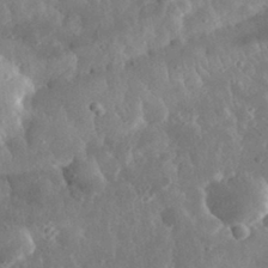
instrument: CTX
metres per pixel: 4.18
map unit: eHh
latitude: 33.1781
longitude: -78.6302
